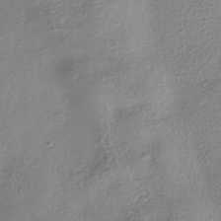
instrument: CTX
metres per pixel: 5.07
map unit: HNhu
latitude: -40.8975
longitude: 106.8408
